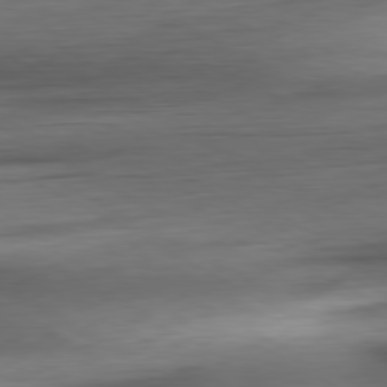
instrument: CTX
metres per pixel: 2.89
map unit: Ap
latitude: -80.9542
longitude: -67.2914
